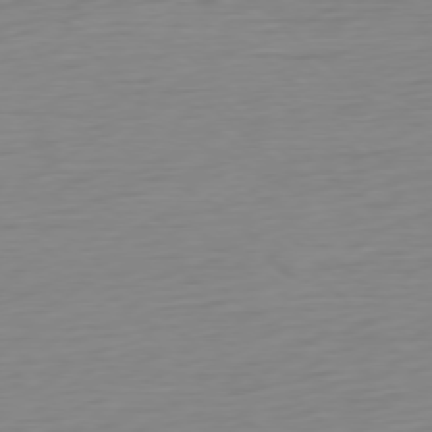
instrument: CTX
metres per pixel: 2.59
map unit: Ap
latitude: -77.6155
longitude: -77.5182
